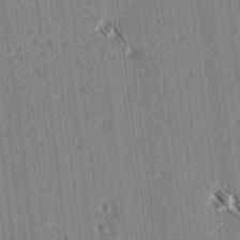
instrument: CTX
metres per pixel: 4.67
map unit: lAvf
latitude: 3.9150
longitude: -105.6505
